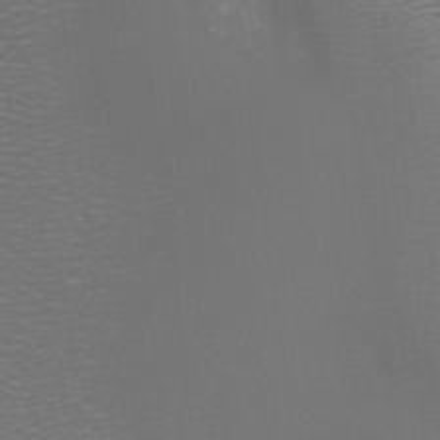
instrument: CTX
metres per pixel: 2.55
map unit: Nhu
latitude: -7.1620
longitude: -92.1577
